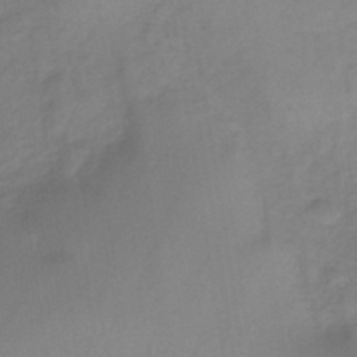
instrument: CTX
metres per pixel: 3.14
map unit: HNb
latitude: -46.1039
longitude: -39.1970
